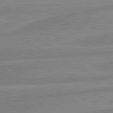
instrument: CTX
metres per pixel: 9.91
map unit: lApd
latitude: 80.7435
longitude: -169.9906
